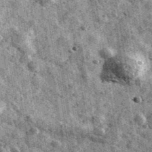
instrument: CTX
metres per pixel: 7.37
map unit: Ave
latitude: 40.1956
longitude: -106.5735
